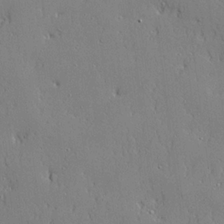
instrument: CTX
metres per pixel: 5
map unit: lHvf
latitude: 20.6113
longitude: 143.5021
